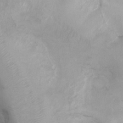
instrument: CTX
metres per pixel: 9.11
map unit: Ht
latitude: 3.4615
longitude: -27.2159
